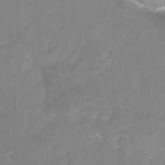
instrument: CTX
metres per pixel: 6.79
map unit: Nhu
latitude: -28.7085
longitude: -62.5357
